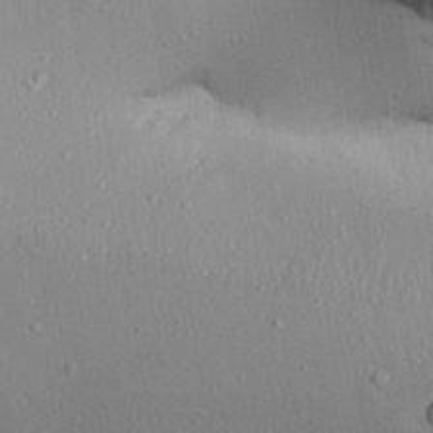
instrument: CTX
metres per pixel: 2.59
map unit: Aa
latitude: 22.1767
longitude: -142.3467
